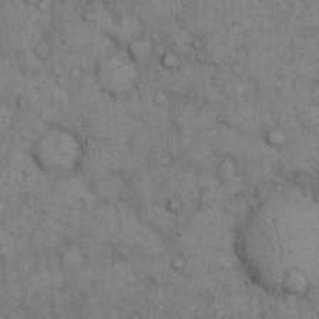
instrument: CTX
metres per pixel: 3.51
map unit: eHh
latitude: 14.2334
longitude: -63.7450
